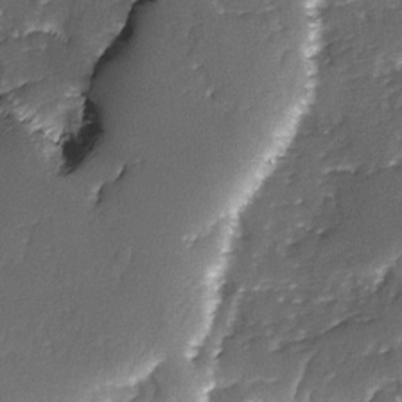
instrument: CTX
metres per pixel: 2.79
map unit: Ave
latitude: -7.5588
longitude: -117.9339
